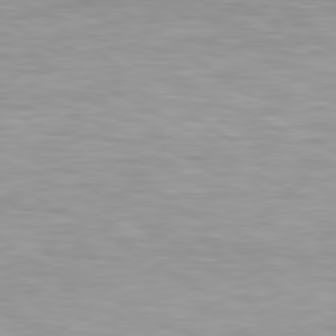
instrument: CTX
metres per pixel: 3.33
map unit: Hpe
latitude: 79.4427
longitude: -129.8772
